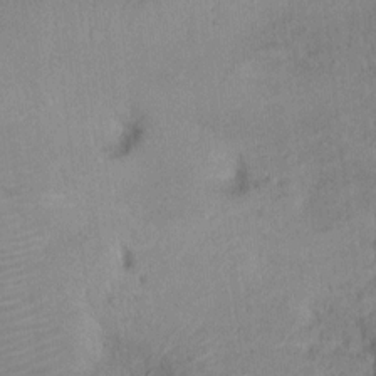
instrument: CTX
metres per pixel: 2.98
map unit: Ht
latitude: 13.4993
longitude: -39.7638
